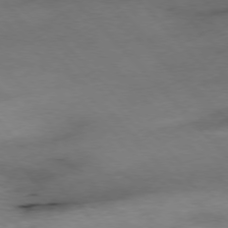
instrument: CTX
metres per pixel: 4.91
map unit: Hpe
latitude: -77.0109
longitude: -17.5749
